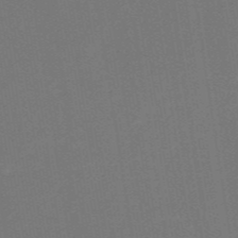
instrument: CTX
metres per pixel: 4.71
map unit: HNb
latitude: -51.9367
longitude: -48.7624
